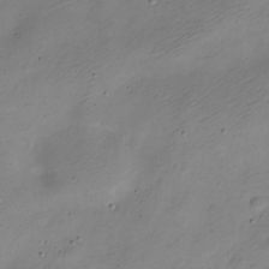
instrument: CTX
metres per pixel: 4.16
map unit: Nve
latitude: -22.8030
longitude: 106.0850
